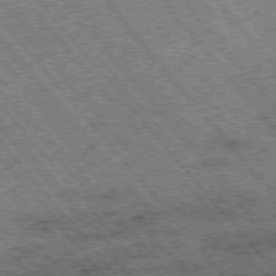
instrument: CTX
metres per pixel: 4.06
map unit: Hpe
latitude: -76.4440
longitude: -20.4412
